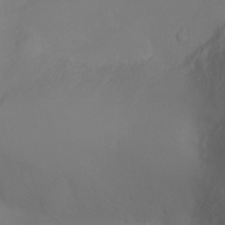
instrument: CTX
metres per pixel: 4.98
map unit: Ht
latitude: -5.6344
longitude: -26.0633
